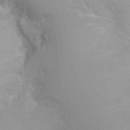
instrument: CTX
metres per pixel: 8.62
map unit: Ht
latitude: -0.5007
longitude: -35.8016
